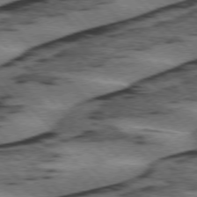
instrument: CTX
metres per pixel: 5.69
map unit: lApd
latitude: 75.8205
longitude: -79.0459
